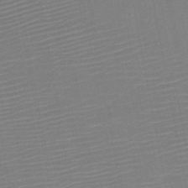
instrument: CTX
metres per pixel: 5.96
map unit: HNb
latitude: -46.6518
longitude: -44.8002
